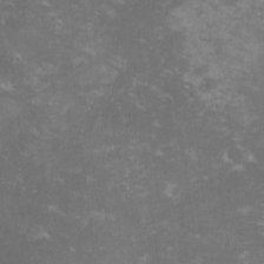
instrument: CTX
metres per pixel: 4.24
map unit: lHvf
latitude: -14.1606
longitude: -98.9135
